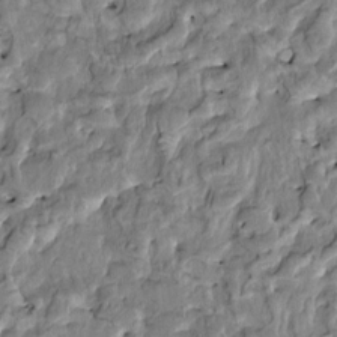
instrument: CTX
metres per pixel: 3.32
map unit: HNhu
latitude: 4.8758
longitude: 9.7100
